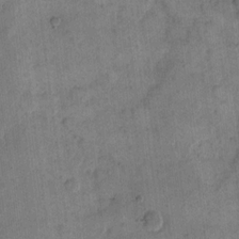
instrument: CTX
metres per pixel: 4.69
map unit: eHh
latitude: 14.1578
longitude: -66.4979
